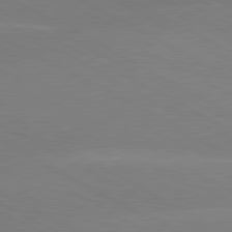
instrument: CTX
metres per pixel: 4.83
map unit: lApd
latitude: 80.5735
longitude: -147.4049
